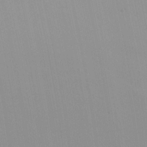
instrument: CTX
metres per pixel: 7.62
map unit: Nhu
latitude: -0.0850
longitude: -78.8191
